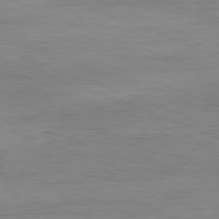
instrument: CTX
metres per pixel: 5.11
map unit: Ap
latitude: -81.0298
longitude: -90.1956
